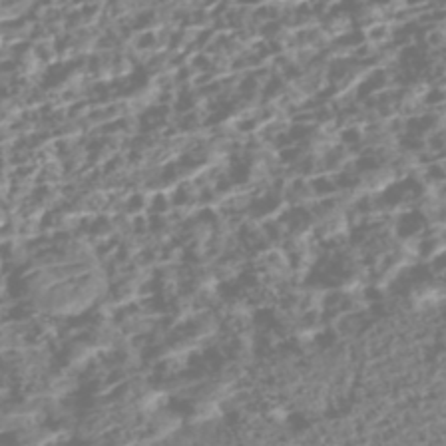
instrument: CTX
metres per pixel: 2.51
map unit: Nhe
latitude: -47.1809
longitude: -172.7246
